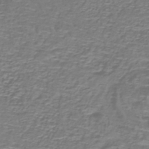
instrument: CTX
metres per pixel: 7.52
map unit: lHb
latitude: -40.5951
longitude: 58.4817
